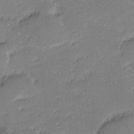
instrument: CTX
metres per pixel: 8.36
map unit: eHh
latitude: -1.8990
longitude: -83.4615
